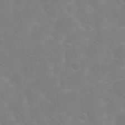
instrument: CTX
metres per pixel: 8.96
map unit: Nhu
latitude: 25.4804
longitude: -51.8394
